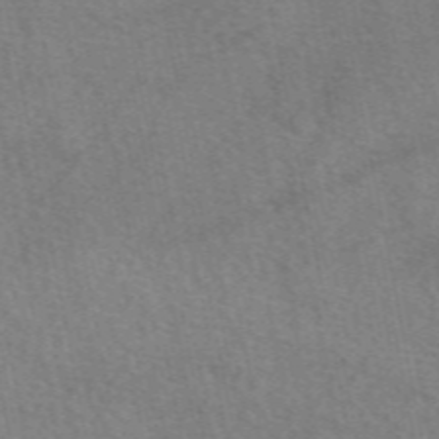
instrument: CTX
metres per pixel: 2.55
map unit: eAb
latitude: 50.7246
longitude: 115.2187
